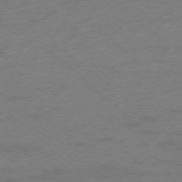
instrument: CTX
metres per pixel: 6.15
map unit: Hpe
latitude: -78.0661
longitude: -20.4601
